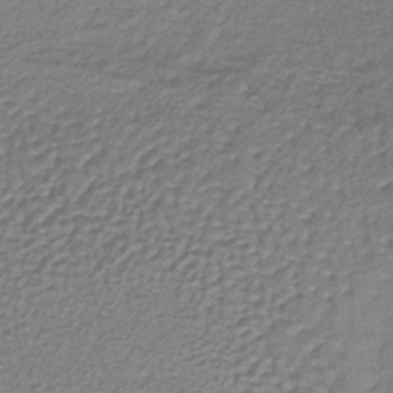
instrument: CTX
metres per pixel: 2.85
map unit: lHb
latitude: -36.8408
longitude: 59.6154
